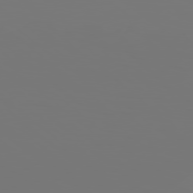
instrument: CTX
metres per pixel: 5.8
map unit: Hpe
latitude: 78.6491
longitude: 176.9731
